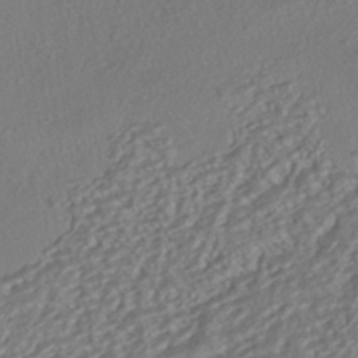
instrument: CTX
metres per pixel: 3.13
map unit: HNhu
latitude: -41.5021
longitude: 108.0850
